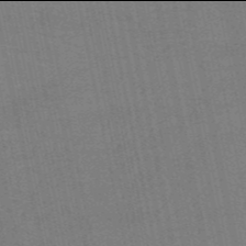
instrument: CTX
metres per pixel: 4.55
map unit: HNb
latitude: -54.0094
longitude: -45.1781
